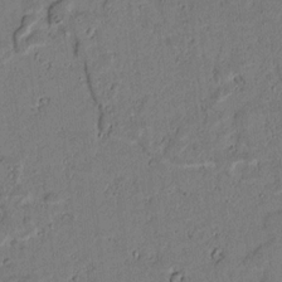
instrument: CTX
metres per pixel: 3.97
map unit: lAvf
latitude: 5.4804
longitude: 168.3495
